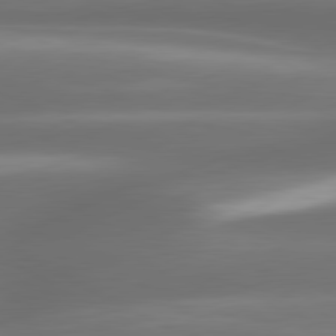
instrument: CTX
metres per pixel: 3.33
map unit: lApd
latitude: 80.6679
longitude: -141.8394
